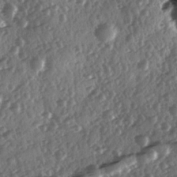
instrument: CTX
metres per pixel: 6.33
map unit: Ave
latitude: 11.1025
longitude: -103.1781
